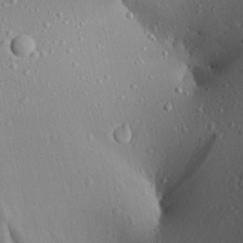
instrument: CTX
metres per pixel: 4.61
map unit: Aa
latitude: 22.0255
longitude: -142.6113
